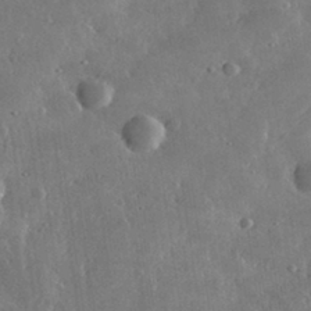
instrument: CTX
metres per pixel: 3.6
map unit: lHvf
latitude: 33.4237
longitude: -90.2900
